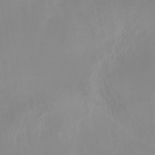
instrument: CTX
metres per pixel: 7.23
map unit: Hto
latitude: -13.4643
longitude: -41.1403
